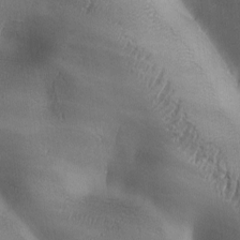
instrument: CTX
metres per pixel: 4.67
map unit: Ave
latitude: -6.6896
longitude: -121.0837
